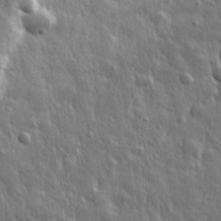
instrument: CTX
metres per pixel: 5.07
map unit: eHh
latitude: 31.0459
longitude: -79.3671
